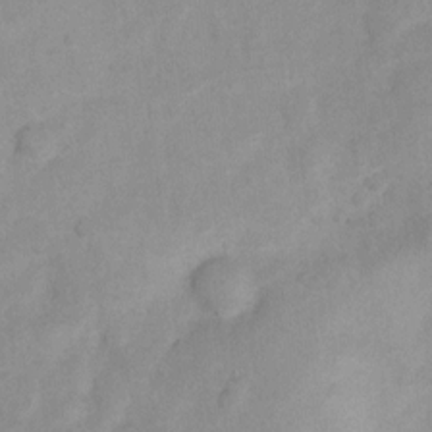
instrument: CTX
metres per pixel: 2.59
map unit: Nhu
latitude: 7.5371
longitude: -23.1214
